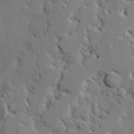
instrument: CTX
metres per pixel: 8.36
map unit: eHh
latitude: 30.6869
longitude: -83.0647
